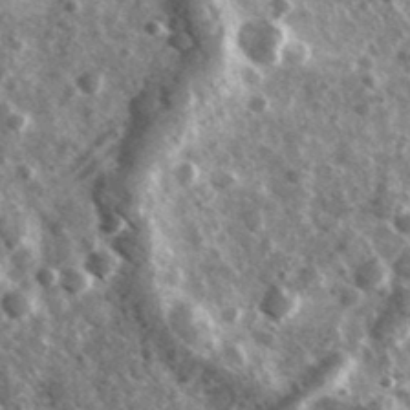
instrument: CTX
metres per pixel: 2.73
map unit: Ave
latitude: 38.1578
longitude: -107.8205
